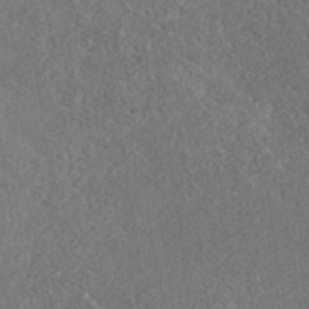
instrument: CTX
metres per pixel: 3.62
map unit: ANa
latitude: 36.3656
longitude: 14.7464
